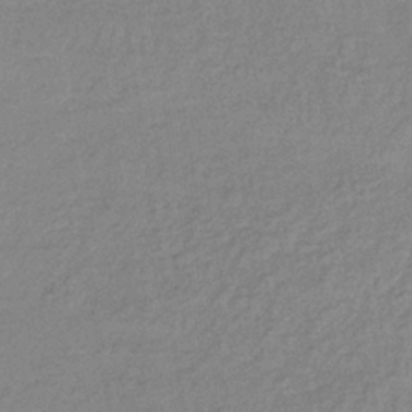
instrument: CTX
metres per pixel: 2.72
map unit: lHb
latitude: -37.1242
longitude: 69.1620
